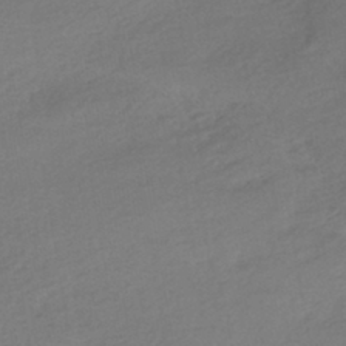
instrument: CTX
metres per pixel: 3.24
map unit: HNhu
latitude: -41.2565
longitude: 95.6533
